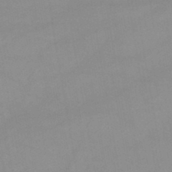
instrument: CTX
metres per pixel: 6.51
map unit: lHb
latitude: -44.8597
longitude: 67.0675
